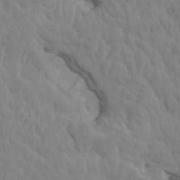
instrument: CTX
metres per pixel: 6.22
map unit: HNhu
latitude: 4.3845
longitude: -2.6112
